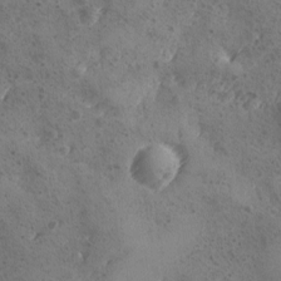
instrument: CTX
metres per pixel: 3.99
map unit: Ave
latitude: -8.6896
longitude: -118.3467
